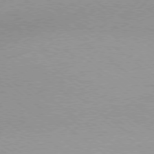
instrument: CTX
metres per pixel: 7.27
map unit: Hpe
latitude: -79.1431
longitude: 8.0283
